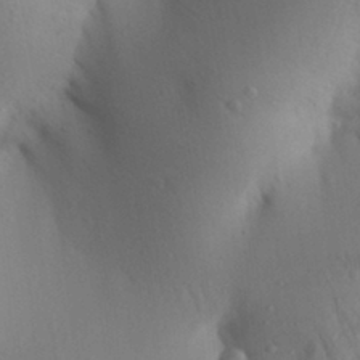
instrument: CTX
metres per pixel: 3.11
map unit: Aa
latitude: 27.8772
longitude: -147.5938
